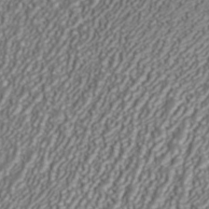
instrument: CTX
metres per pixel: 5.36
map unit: ANa
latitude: 42.3089
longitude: 28.6707
